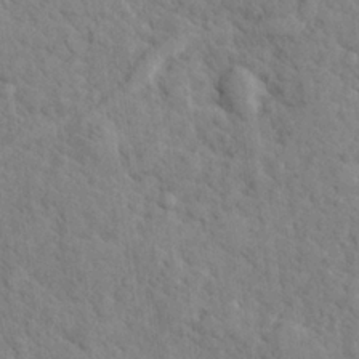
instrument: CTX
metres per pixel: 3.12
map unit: lHvf
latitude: 24.9513
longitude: 143.1053
